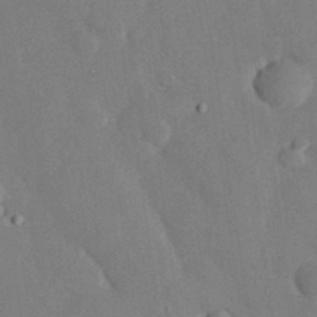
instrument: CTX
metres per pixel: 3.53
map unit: eHh
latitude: 29.7449
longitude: -81.1214
